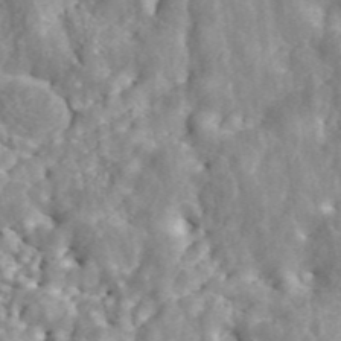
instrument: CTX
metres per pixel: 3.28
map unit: ANa
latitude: 45.1403
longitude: 23.8234
